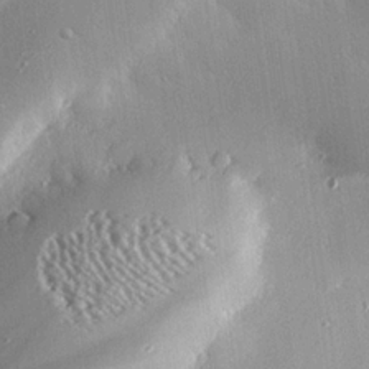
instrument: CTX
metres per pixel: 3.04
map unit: eHh
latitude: 24.1577
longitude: -89.4994
